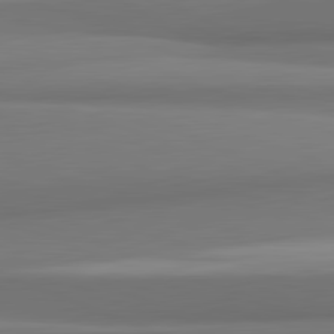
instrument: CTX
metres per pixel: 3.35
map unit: lApd
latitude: 82.1388
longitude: 170.4818
